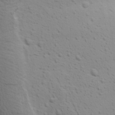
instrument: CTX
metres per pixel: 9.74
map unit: lAa
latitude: 19.1592
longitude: -138.3656
